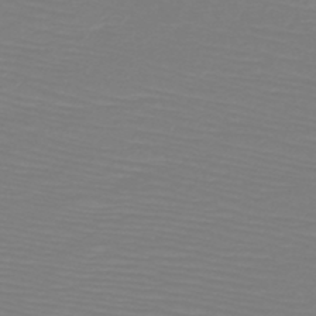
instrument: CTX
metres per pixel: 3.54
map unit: HNb
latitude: -45.6533
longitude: -46.2334
